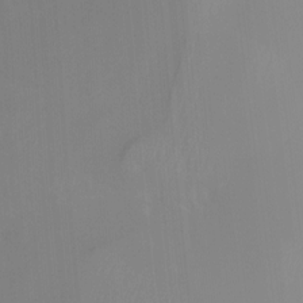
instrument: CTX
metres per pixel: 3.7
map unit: Hto
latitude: -8.3306
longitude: -52.3090
